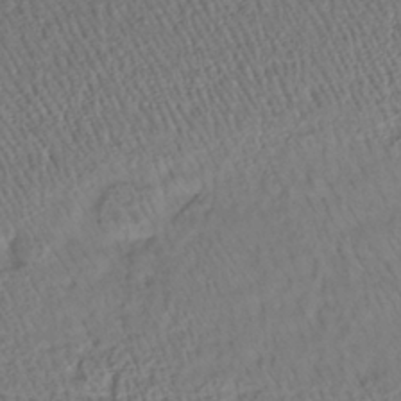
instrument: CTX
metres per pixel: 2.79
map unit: lHb
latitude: -37.6532
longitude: 58.8596
